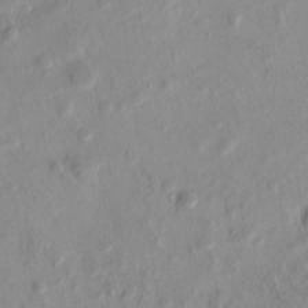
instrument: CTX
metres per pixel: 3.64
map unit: eHh
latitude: -0.2362
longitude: 15.1431
